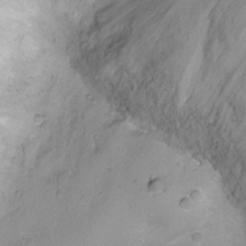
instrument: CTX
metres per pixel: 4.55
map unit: Ht
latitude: -8.0094
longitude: -20.5357
